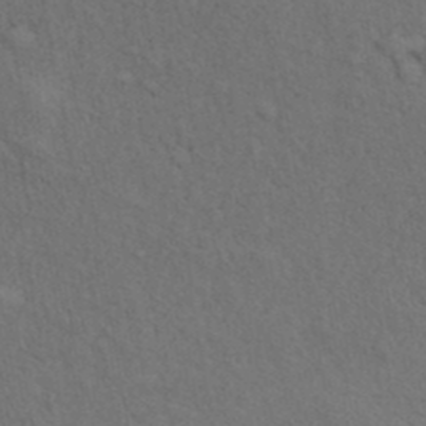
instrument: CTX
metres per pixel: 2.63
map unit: ANa
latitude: 39.5182
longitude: 19.5777
